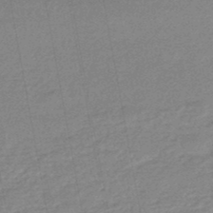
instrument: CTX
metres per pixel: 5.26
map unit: HNhu
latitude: -47.3887
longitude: 89.6911
